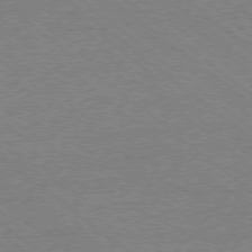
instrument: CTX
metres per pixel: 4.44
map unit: Ap
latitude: -78.2361
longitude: -83.4048
